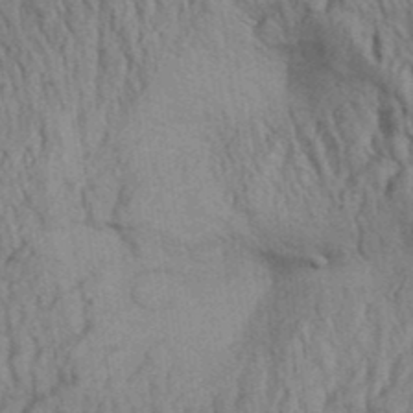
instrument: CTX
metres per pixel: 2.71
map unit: Aa
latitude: 32.0255
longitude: -135.6883
